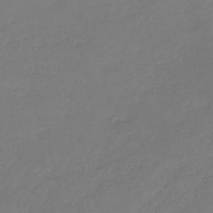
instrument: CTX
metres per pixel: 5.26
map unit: HNb
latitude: -45.7478
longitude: -35.7071
